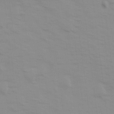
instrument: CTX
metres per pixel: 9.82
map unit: Ave
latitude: 14.0633
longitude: -103.8016
